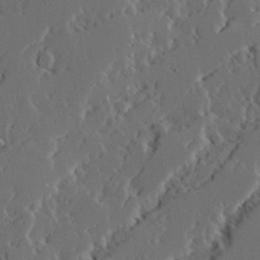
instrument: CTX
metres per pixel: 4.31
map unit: Ave
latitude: 14.6869
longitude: -136.7058
